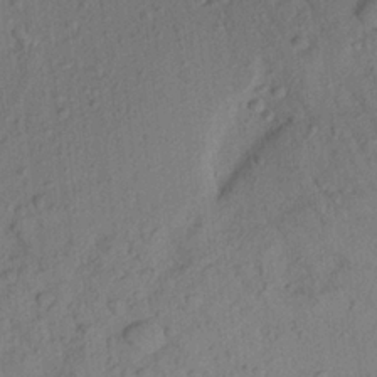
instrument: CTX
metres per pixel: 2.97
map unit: Aa
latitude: 22.3089
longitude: -147.7450
